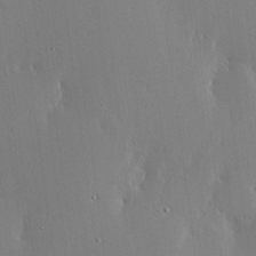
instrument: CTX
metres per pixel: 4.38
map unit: lHvf
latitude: 18.0255
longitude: -117.1970
